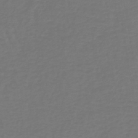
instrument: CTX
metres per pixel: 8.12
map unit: lHb
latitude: -39.1998
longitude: 63.2565
